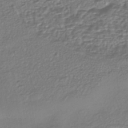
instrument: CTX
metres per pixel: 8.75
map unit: eHh
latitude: -43.2375
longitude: 122.1228
